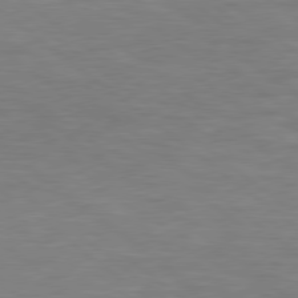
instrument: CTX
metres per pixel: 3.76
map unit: Hpe
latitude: 78.6113
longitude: -151.7449
